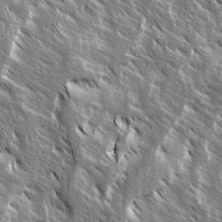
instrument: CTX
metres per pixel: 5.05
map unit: Ave
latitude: 14.9136
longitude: -133.5371
